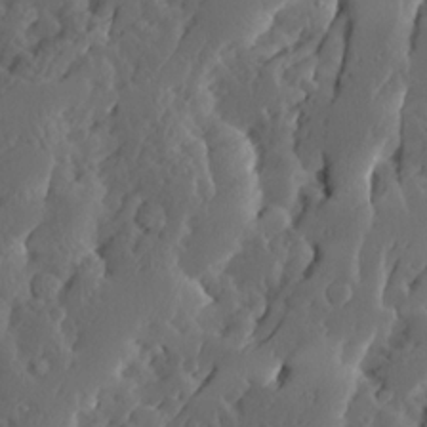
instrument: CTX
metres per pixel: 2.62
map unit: Ave
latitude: 13.7261
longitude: -135.0647
